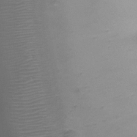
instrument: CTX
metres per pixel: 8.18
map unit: Ht
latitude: -8.1039
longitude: -20.5735
